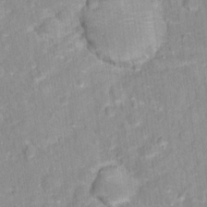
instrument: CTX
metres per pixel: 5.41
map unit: Hto
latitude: 16.3278
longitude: -36.8380
